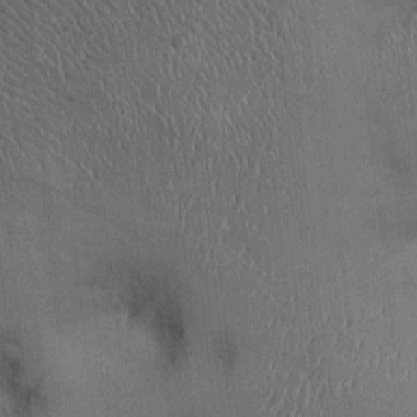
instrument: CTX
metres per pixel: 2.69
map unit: Ht
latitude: -2.5762
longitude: -13.5749
